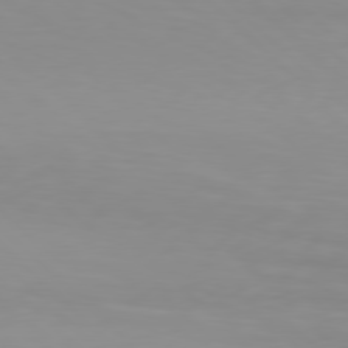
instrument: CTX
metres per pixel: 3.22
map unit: Hpe
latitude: 77.8205
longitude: -132.1956
